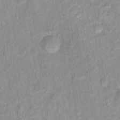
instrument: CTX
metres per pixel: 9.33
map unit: Hto
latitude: 16.0822
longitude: -39.8961
